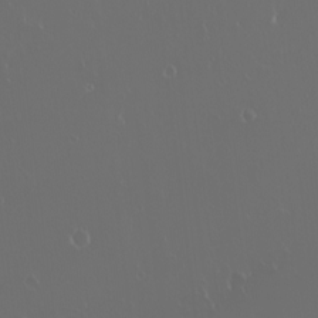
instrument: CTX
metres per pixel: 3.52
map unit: eHh
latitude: -2.7463
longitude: 20.1416
